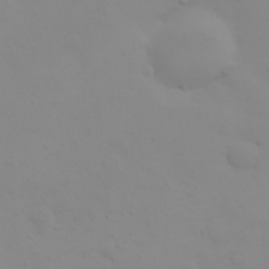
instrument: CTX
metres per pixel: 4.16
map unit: HNhu
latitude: 6.8758
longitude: 14.2740
